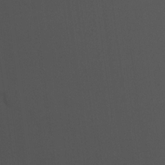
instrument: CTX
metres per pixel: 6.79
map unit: lHvf
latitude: 23.1403
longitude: 141.0675
